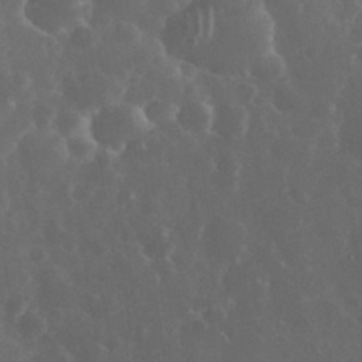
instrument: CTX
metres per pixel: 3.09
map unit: eHh
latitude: 33.8583
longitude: -61.1025
